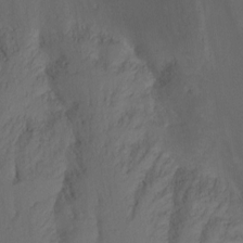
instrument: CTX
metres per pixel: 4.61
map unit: Ht
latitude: -14.8408
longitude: -55.1025
